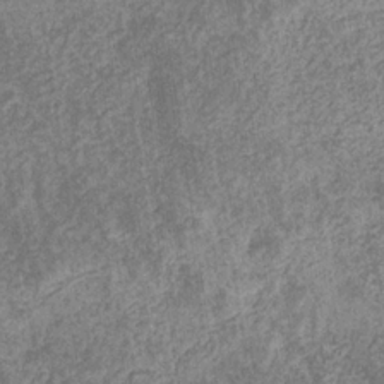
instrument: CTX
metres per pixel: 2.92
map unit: eHb
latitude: -31.4076
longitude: 72.5385
